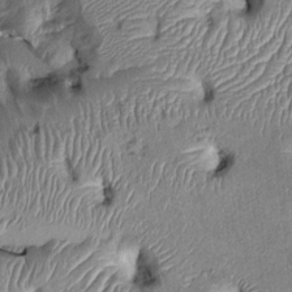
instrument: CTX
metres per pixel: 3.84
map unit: Ht
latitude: -0.1039
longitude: -14.3468
